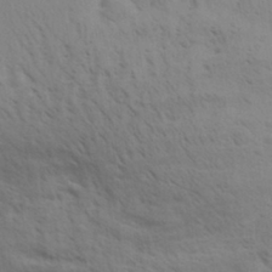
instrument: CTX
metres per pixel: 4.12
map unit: Aa
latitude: 30.2334
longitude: -139.4804
